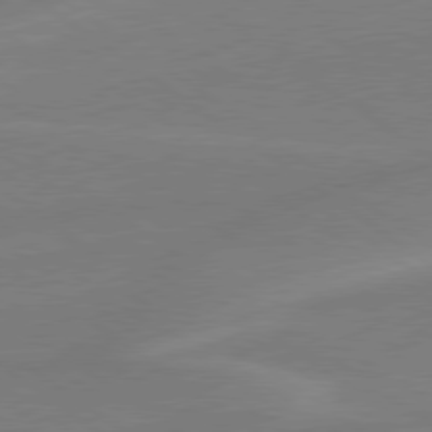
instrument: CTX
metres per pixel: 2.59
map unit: lApd
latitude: 78.9703
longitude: -142.5357
